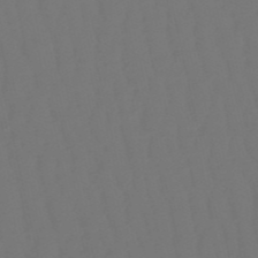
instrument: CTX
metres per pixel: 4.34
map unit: eHb
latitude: -50.7085
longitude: 76.5763
